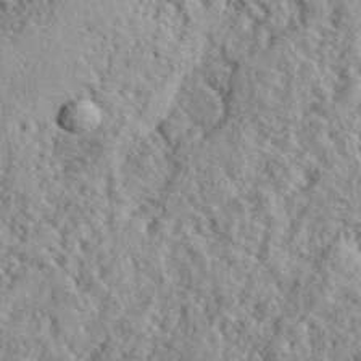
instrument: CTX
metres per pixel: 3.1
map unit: lHvf
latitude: 40.7624
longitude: -88.4412
